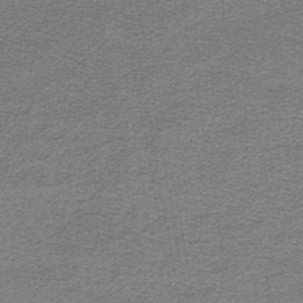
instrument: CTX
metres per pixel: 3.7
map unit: lHb
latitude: -45.3132
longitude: 57.1620
